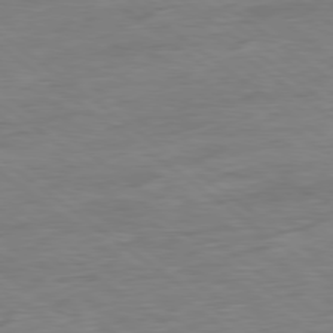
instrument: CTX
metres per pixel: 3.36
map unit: Ap
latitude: -80.0472
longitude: -80.8569
